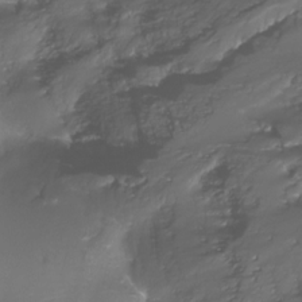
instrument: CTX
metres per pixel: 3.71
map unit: Nhu
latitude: -17.9367
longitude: -46.8191
